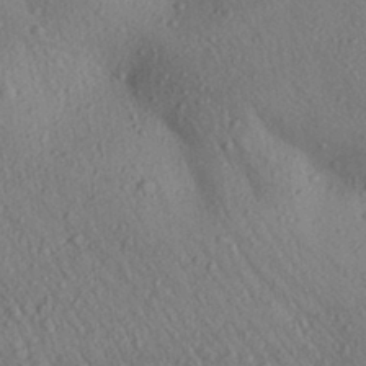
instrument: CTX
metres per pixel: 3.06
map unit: Aa
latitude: 29.3859
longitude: -147.8962
